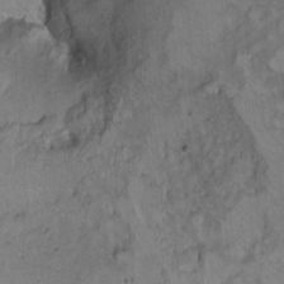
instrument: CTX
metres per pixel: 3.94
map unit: Ht
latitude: 5.7450
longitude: -36.5168
